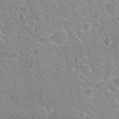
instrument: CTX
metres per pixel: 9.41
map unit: Nhu
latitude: 17.2915
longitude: -32.2145
